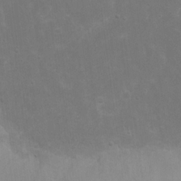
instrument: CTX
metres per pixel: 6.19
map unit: eHh
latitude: 17.3671
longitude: -72.4979
